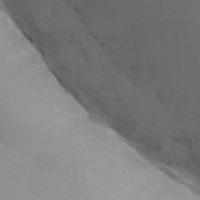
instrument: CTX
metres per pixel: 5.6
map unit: Hto
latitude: 32.6302
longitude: -50.7246
